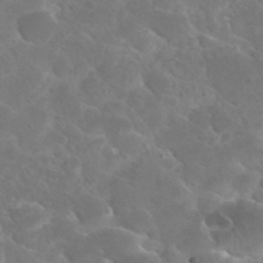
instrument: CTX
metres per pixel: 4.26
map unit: Hto
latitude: 27.3860
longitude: -38.4412
